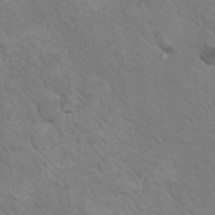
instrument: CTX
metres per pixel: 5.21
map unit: Nhu
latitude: 17.0270
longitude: -33.3482
